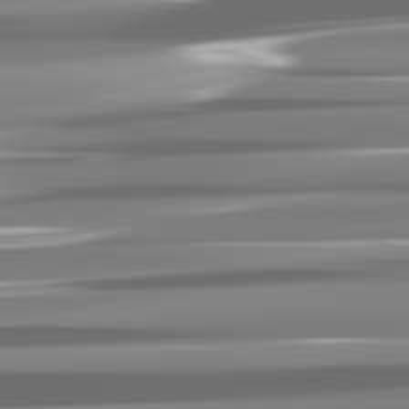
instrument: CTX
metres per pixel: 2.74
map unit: lApd
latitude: 82.1011
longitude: -137.2159
